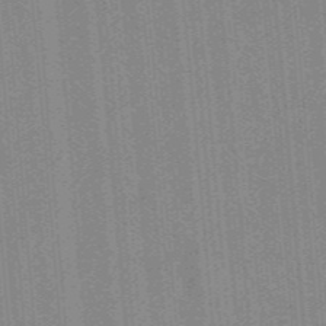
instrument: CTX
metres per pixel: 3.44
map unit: ANa
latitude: -38.0094
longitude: 95.2187
